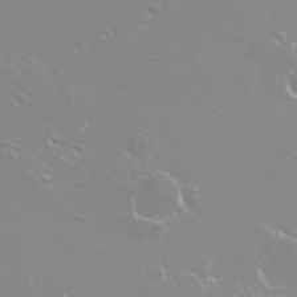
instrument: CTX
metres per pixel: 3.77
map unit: Nhu
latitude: -8.9164
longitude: -70.8002
